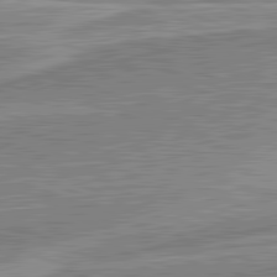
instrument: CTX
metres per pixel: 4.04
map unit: lApd
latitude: 82.2711
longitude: 139.2943
